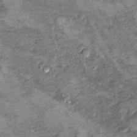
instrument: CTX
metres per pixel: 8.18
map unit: Hto
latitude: 9.6883
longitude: -36.4223
